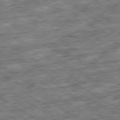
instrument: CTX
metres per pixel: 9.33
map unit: Ap
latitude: -79.8611
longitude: -74.4412
